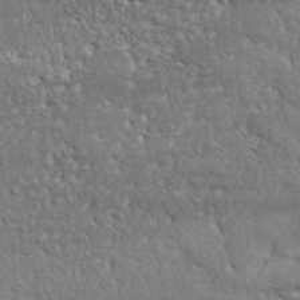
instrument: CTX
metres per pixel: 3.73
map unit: Aa
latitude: 33.1781
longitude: -135.6505
